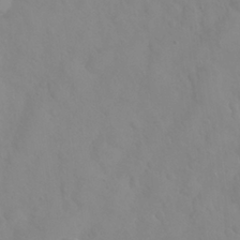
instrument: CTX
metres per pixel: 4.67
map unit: Nhu
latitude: 26.2145
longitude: -55.0458
